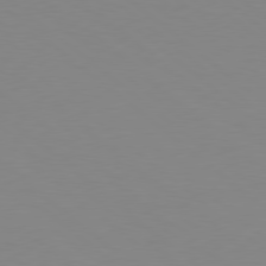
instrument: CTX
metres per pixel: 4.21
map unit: Hpe
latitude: 78.6491
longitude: -165.9528
